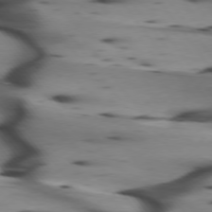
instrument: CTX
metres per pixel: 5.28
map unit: lApd
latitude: 75.1025
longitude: -65.0080
